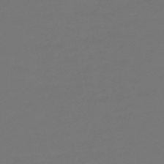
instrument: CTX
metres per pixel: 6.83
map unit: lHb
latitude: -43.5588
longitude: 62.5384
